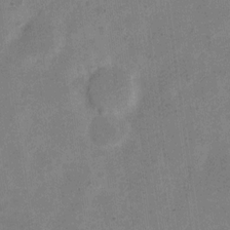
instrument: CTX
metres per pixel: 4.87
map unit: Nve
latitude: -24.2739
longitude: 106.4818
